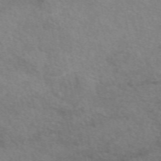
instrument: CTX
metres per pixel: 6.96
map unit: eAb
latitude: 50.6301
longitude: 117.8611
